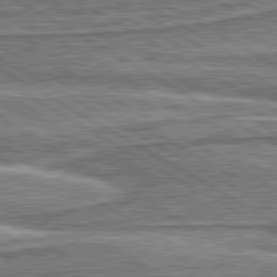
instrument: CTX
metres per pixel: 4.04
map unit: lApd
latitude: 80.4412
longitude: 172.0472
